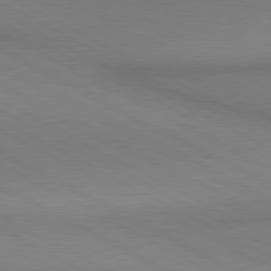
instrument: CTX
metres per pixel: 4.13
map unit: lApd
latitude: 80.4979
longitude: 145.4266
